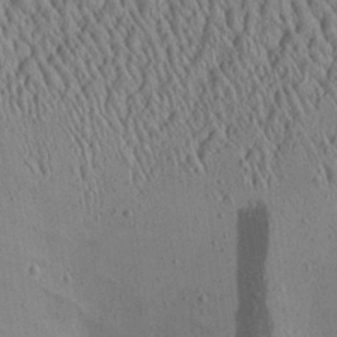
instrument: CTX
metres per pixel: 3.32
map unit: Aa
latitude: 25.6882
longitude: -135.6316
